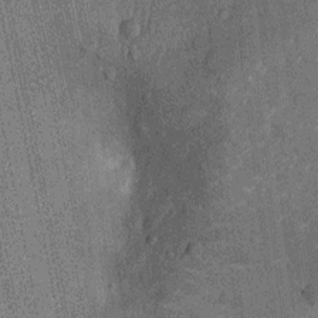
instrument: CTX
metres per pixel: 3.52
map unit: Ht
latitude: -12.2929
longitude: -21.6127
